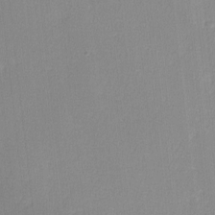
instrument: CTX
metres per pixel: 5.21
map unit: lHvf
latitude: -11.2376
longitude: -99.7827
